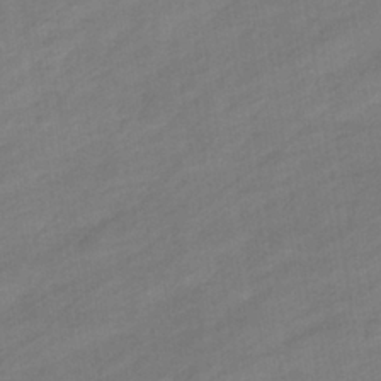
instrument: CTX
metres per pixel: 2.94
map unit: eHb
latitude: -36.8974
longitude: 78.2928
